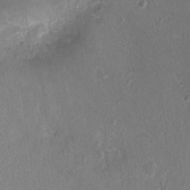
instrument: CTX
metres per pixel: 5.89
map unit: Ht
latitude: -1.4455
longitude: -17.0647
